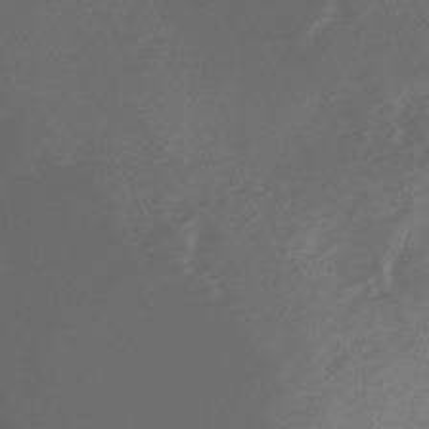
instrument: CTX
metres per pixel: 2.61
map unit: Nhe
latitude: -40.8975
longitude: -110.4223
